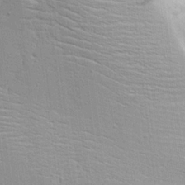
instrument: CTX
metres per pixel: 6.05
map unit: Aa
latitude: 17.3671
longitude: -125.2725
